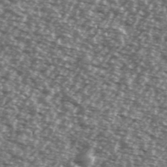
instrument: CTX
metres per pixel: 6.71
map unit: Ave
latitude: 38.4601
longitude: -112.3656
